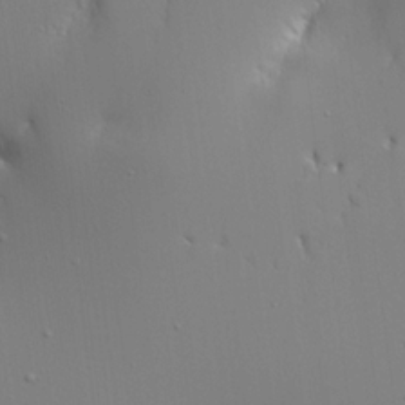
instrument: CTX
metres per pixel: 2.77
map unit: Aa
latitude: 20.3468
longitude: -124.2144
